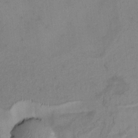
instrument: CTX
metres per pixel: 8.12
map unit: Htu
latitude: 2.5168
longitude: 148.5952
